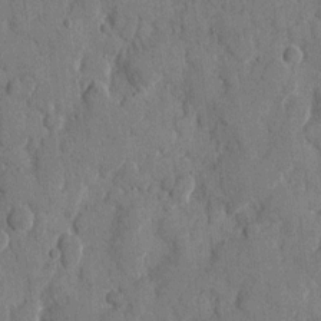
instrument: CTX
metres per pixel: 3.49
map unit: eHh
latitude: 8.7246
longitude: -67.4048
